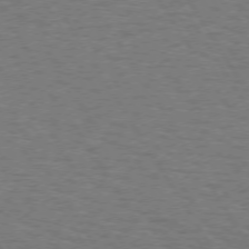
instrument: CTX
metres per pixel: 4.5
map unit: Hpe
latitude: 72.7813
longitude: -129.5749
